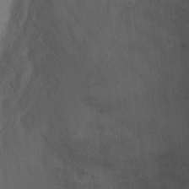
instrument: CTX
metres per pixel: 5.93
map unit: Ht
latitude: -0.4251
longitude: -17.5749
